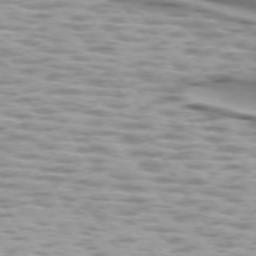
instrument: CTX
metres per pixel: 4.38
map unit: lApd
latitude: 73.6883
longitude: -57.1781
